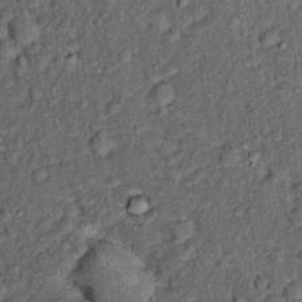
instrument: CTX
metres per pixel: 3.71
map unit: Hto
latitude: 14.2523
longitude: -34.4601
